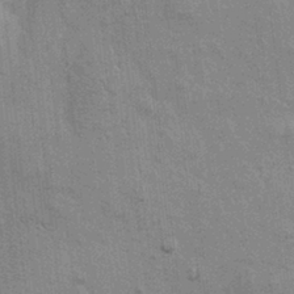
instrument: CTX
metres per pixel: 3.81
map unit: Nhu
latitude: -0.4062
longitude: -15.7072
